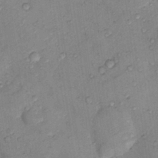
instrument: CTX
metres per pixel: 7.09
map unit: Nhu
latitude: 9.1781
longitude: -25.7071
